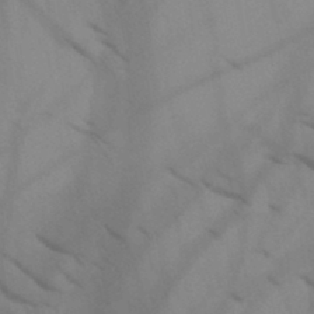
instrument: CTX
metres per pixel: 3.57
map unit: HNb
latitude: -44.7085
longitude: -41.2725
